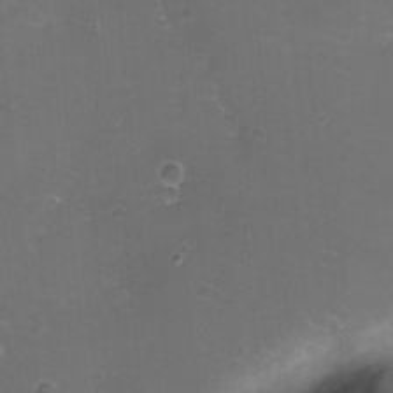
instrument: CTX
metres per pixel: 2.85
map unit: eHh
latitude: -11.9367
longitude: -60.6868
